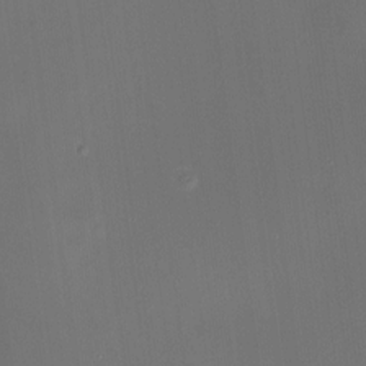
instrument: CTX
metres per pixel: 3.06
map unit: HNhu
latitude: 9.3293
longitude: 13.5588
